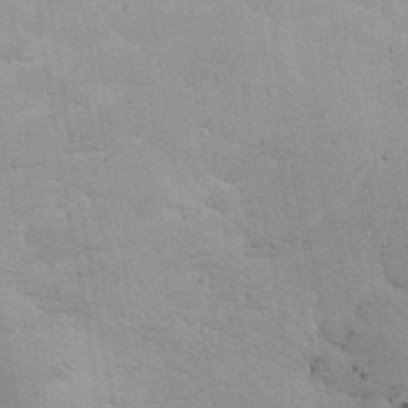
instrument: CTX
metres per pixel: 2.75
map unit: eHh
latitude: 35.1970
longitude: -68.4601
